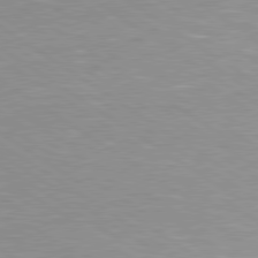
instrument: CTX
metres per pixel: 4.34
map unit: Hpe
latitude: 79.4427
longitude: -154.5735
